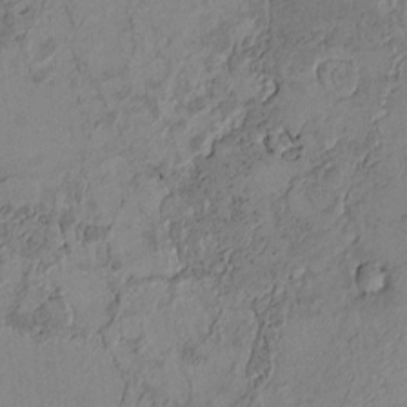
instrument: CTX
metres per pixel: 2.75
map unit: Htu
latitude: 2.6301
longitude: 148.5952
